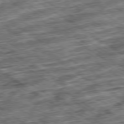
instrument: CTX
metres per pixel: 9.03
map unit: Ap
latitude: -79.5588
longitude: -49.4426
